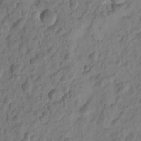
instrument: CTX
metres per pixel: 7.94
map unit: eHh
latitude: -1.5588
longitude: 15.2187
